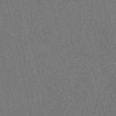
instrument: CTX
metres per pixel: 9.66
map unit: eAb
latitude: 49.3293
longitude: 112.0283
